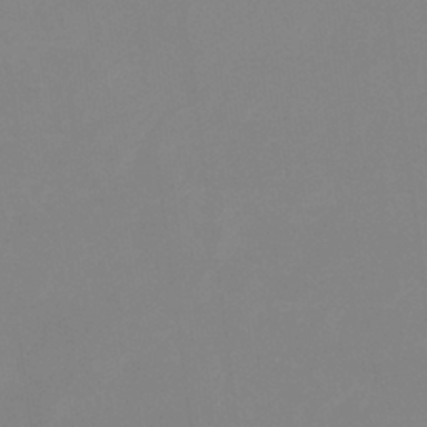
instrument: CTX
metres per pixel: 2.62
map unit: eHb
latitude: -37.4076
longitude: 75.1620
